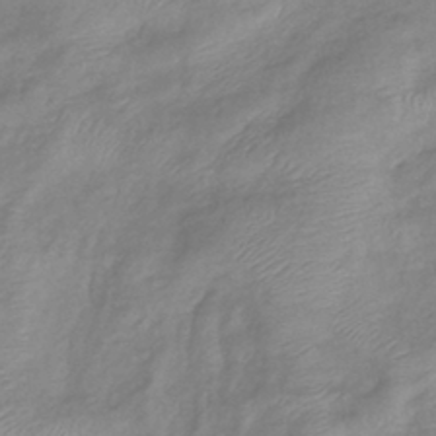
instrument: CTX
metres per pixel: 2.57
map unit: eHb
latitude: -40.6896
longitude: 81.6911
